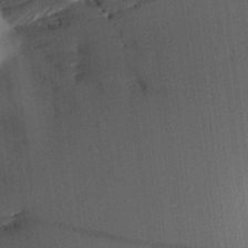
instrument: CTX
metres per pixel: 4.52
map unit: Aa
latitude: 20.5546
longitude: -147.1215
